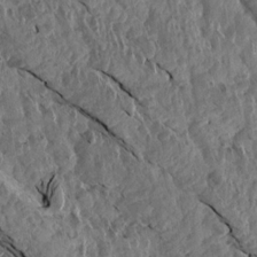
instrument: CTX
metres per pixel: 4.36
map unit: Aa
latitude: 14.5546
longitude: -144.4412
